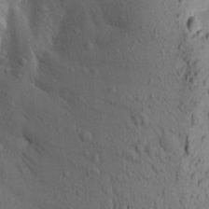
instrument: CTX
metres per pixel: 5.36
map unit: Aa
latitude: 19.0836
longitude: -148.9892
